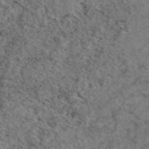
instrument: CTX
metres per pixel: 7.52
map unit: eAb
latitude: 45.1781
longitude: 114.0850
